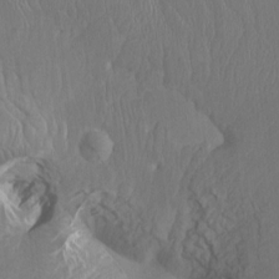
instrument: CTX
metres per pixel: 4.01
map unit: Htu
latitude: -7.0297
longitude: -66.7624
